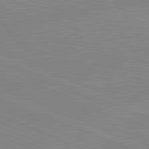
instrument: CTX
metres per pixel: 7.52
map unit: lApd
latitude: 81.6883
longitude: -157.7827
